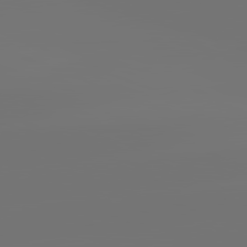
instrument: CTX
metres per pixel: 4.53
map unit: lApd
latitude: 82.0255
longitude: -153.8017
